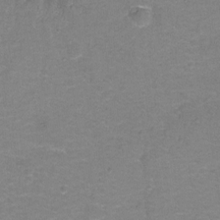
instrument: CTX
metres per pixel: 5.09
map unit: Hto
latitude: -1.1620
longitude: -34.2333
